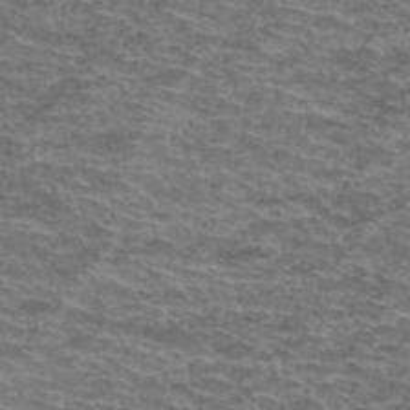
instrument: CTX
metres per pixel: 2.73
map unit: Hto
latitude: 37.6694
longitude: -42.7435
